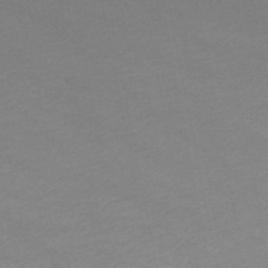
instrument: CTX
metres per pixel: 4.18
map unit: HNb
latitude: -48.3307
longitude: 58.4817
